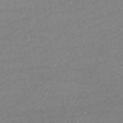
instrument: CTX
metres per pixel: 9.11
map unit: lHb
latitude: -46.9730
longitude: 67.0864
